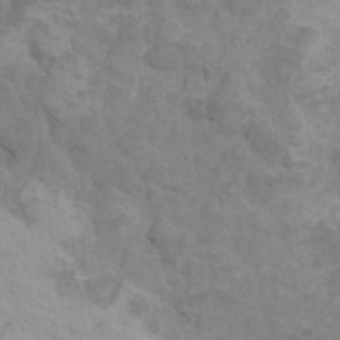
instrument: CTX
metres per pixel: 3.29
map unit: HNhu
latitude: 4.5546
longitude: -2.5734
